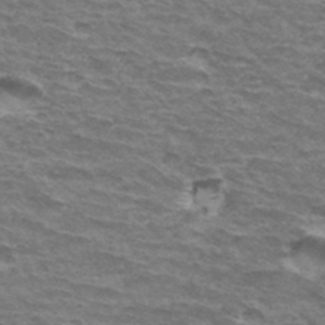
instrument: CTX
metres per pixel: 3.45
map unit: Hto
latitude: 34.8191
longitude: -42.7057
